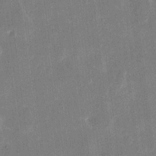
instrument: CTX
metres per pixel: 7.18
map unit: eHh
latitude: 10.9892
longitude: -69.9150
